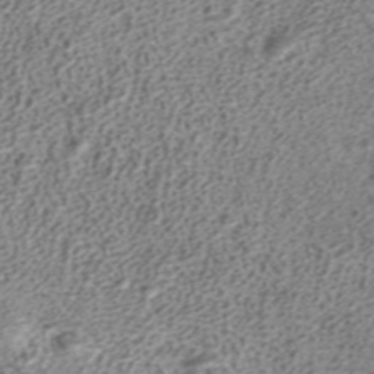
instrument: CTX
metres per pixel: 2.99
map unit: ANa
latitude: 37.1781
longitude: 15.4644
